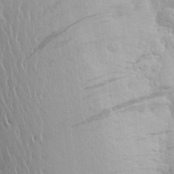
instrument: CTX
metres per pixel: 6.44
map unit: Aa
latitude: 23.7072
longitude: -146.9703
